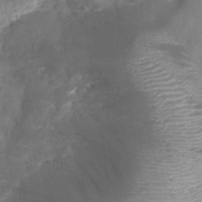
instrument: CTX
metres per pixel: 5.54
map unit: Nhu
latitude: -29.3132
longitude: -64.0633
